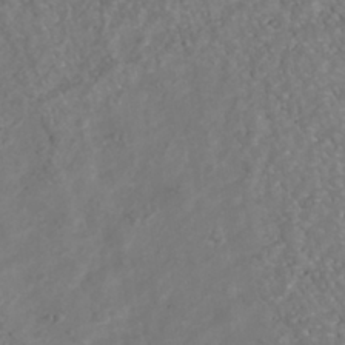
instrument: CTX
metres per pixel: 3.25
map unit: Nhu
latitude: -40.7652
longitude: -83.3859
